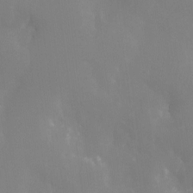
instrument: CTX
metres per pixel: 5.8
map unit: Ht
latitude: -13.7100
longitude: -50.0633
